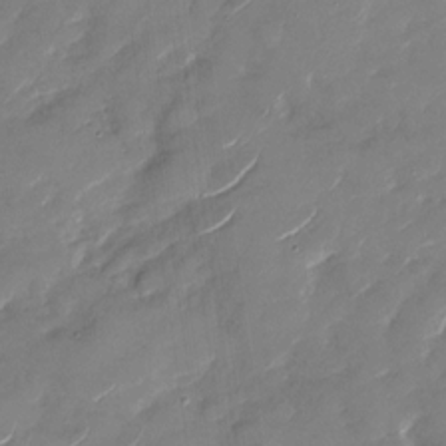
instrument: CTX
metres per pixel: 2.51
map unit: Nhu
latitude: -28.6519
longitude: -73.4994
